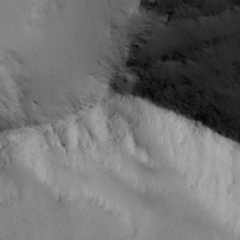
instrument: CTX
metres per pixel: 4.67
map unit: Ave
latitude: 2.8191
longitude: -111.2537
